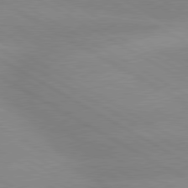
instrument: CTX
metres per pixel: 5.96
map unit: lApd
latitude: 80.0633
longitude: -147.3104
